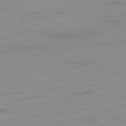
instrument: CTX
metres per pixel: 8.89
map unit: Ap
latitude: -79.5777
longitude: -76.6112
